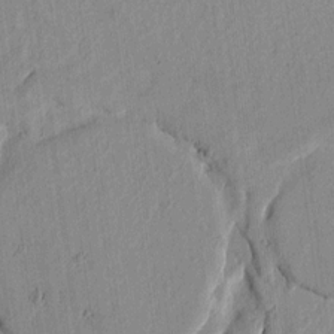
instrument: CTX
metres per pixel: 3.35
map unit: Htu
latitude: 2.1955
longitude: -179.4616
